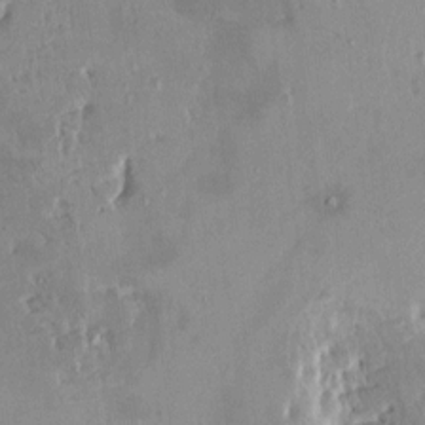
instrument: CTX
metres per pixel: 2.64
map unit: HNhu
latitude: 4.7246
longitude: 3.4832
